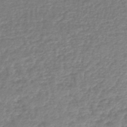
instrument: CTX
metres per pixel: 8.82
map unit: HNhu
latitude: -48.0094
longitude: 96.6897
